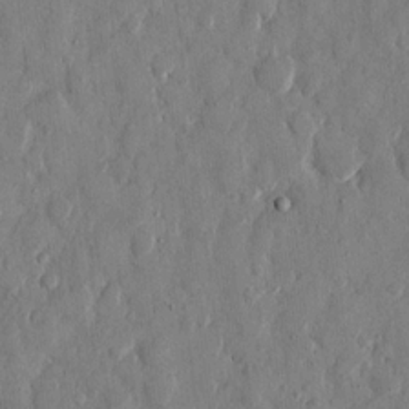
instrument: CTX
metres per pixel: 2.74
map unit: eHh
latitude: 12.8002
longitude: -69.2348
